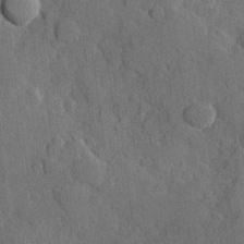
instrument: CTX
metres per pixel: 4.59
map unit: Hve
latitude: 24.4412
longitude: 149.4644
